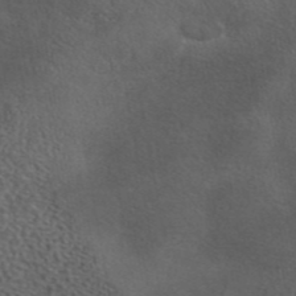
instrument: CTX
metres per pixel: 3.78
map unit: eAb
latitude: 43.9717
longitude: 103.8045
